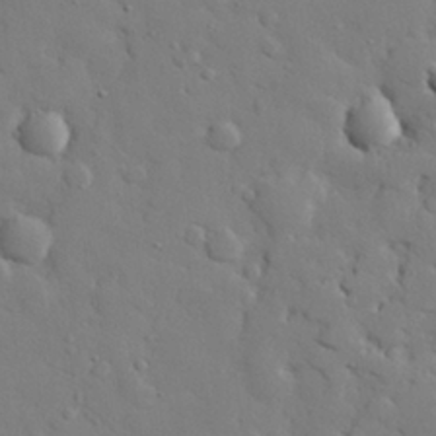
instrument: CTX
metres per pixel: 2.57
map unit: eHh
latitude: 27.7450
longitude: -78.4601
